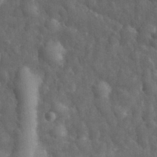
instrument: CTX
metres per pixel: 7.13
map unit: eHh
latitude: 32.0822
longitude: -71.9717
